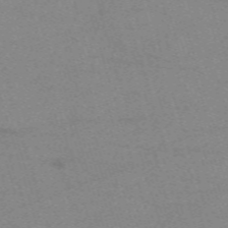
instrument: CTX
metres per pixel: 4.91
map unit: eHh
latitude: -62.1228
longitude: 54.1795
